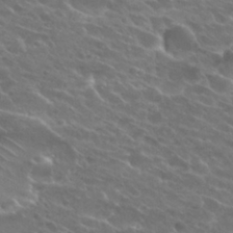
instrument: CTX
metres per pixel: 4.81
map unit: Hto
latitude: 25.9528
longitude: -40.0255
